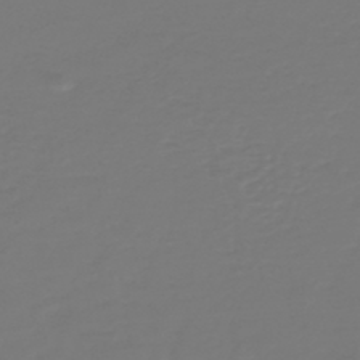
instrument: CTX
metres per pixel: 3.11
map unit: HNb
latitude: -47.0864
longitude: 54.1795
